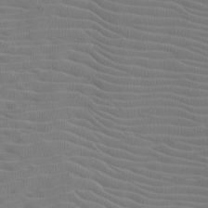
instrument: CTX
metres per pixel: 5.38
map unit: Nhu
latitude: -7.3698
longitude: -92.0444
